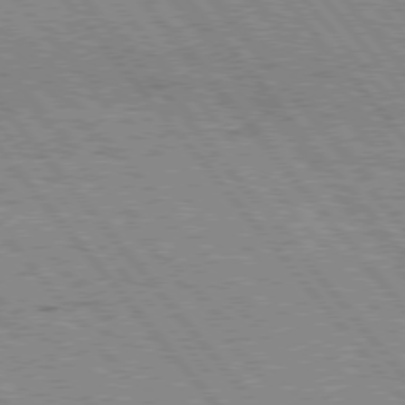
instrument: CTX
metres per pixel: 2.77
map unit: Hpe
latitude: 75.8017
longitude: -150.0255
